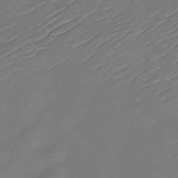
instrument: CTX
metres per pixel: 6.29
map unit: Nhu
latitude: -30.3873
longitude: -72.7058
